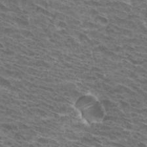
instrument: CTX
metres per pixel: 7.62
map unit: Hto
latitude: 31.9528
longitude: -41.7827
